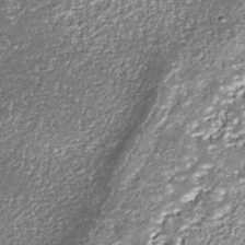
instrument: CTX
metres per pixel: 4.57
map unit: Nhe
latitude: -36.2928
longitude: -87.4993
